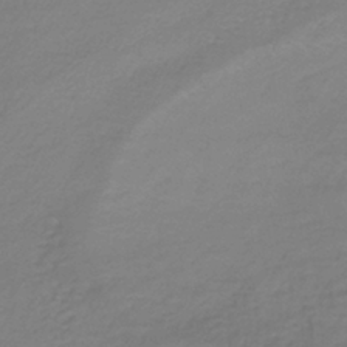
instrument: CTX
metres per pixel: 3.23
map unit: lHb
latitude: -40.5574
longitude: 69.8989
